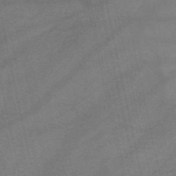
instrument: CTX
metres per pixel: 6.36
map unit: HNb
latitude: -51.8611
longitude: -42.0444
